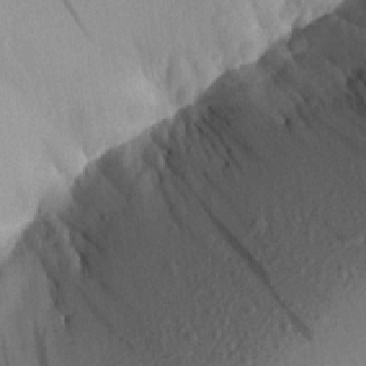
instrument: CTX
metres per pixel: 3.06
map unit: Aa
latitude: 23.4237
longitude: -150.1011
